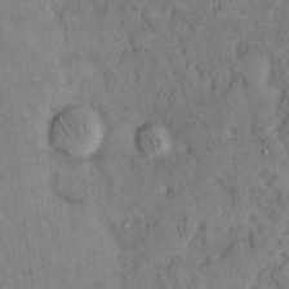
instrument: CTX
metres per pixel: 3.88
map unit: Hto
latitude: 12.7813
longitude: -60.9891
